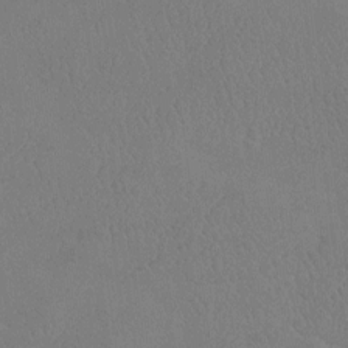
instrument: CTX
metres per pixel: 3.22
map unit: Htu
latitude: -7.7477
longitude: -33.9150
